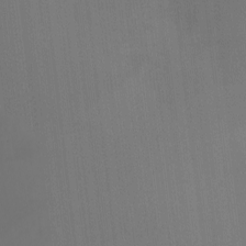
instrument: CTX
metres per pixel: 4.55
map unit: Nhu
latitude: -5.6910
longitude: -91.0836
